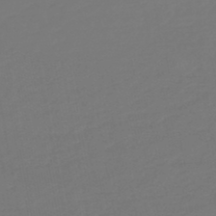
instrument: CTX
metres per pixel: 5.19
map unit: lHb
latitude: -46.5196
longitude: 74.5196
